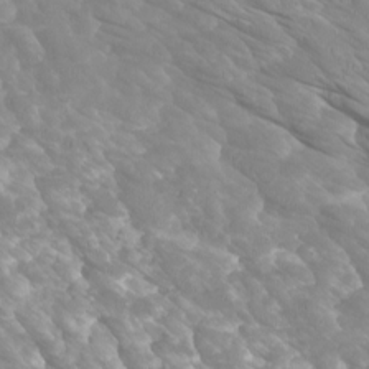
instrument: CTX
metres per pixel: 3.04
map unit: Htu
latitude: -9.7100
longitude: -75.7072
